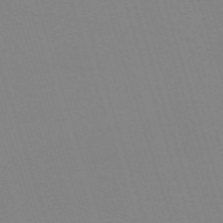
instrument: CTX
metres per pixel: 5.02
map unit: eHh
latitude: -62.8030
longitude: 50.8786
